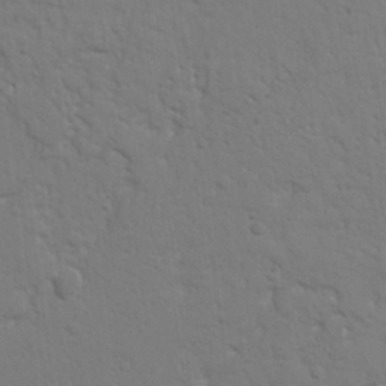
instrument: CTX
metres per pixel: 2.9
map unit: Nhu
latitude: 17.6505
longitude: -78.6869
